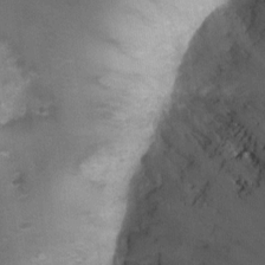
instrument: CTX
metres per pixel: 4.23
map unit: Nhu
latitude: 4.9514
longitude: -16.3845
